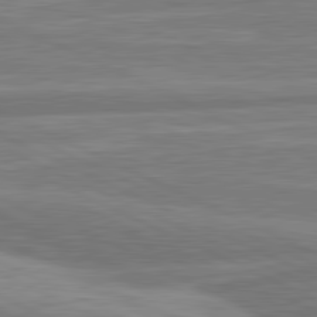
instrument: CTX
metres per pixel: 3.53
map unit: lApd
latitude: 81.5560
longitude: -174.5357
